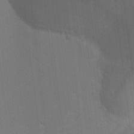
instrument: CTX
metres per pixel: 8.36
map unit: Ht
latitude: 2.5734
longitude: -28.2333
